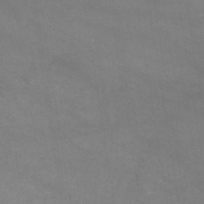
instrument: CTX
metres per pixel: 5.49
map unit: HNb
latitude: -45.3699
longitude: -37.1970
